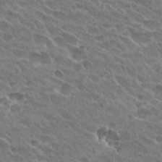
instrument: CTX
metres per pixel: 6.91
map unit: Hto
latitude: 27.8772
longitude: -41.9528
